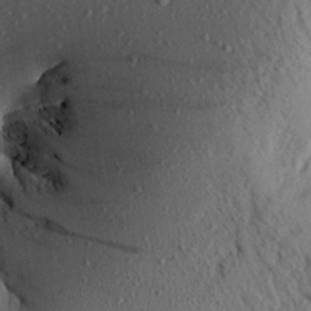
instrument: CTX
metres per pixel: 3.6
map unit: Aa
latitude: 21.7450
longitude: -148.0633
